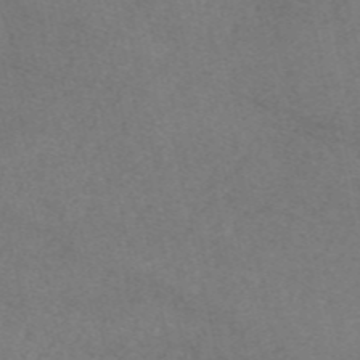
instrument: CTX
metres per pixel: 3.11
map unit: eAb
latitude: 47.4238
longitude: 112.8786
